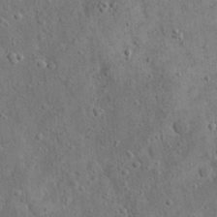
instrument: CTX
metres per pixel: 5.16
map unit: Nhu
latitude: 23.0836
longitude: -67.2348
